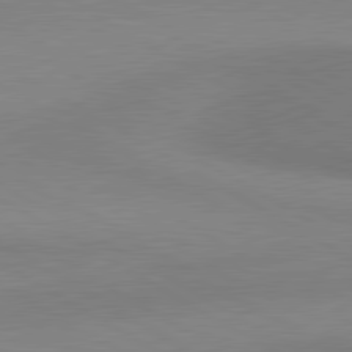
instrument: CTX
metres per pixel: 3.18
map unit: lApd
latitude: 80.6868
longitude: 130.8597
